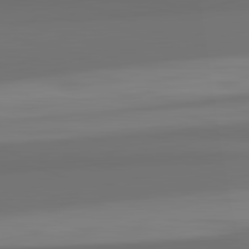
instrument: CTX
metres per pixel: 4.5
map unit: lApd
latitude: 82.7246
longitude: 166.6707
